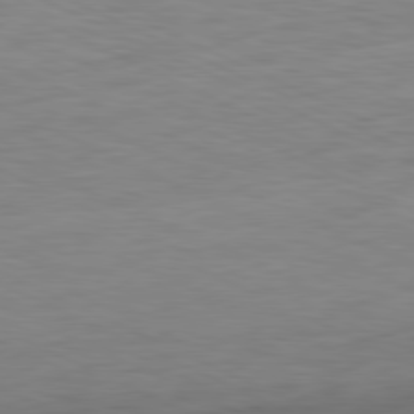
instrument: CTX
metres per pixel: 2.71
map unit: Ap
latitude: -81.4455
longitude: -75.5938
